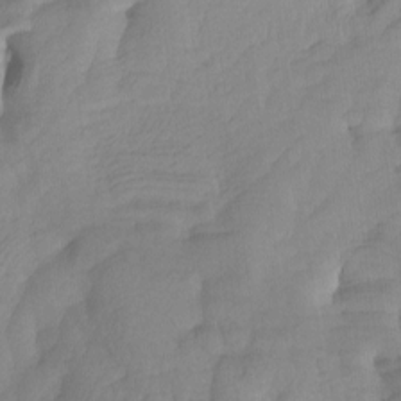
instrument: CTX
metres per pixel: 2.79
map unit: Htu
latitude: -3.7666
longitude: -73.9339
